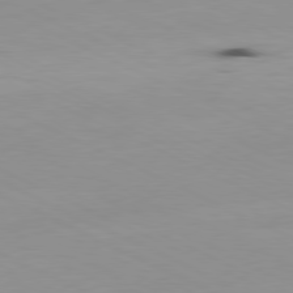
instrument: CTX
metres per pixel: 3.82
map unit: Ap
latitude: -81.0109
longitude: -93.7449
